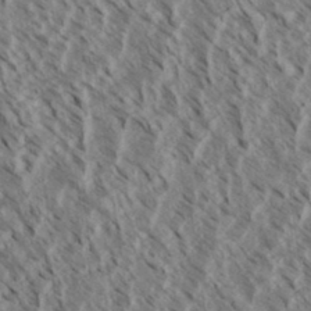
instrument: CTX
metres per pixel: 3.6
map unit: eHh
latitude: 34.7435
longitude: -139.7827
